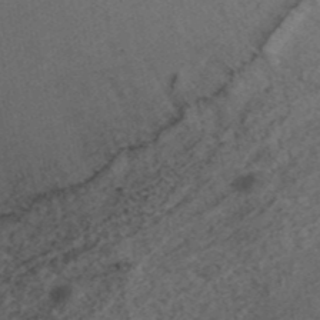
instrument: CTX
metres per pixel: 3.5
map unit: ANa
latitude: 41.5749
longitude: 26.6329
